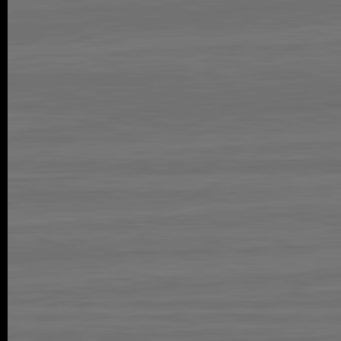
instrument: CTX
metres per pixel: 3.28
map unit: lApd
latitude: 82.7246
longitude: -179.9906
